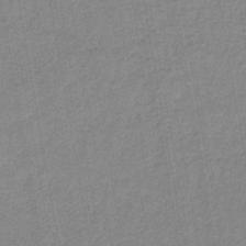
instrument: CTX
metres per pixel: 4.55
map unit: eAb
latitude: -36.0661
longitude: 51.7478
